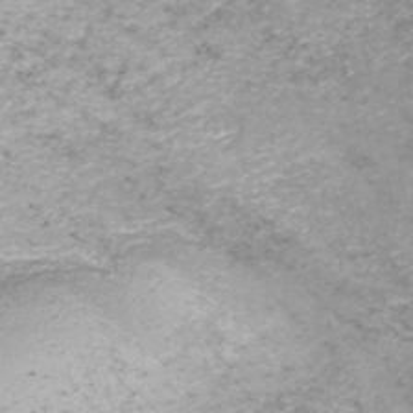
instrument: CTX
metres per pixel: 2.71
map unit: HNhu
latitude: -46.8597
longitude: 103.4643
